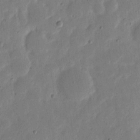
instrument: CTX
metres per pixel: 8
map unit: eHh
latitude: 6.1578
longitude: -71.6505
